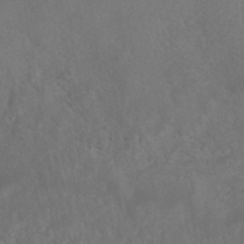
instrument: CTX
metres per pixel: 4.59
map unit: HNhu
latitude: -40.8975
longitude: 101.1620
